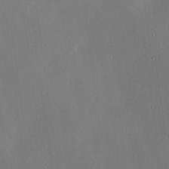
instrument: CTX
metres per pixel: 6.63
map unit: Ave
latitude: 17.6694
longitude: -139.4426
